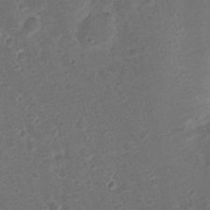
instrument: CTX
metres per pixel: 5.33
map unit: Nhu
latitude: 2.1578
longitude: -15.9906
